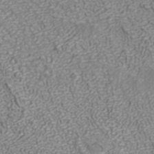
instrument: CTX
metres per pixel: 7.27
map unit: ANa
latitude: 40.8191
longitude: 23.6911
